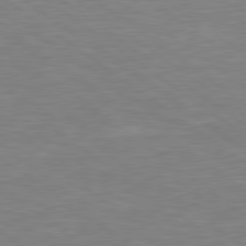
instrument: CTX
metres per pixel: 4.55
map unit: Hpe
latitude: 79.4427
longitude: -126.5546
